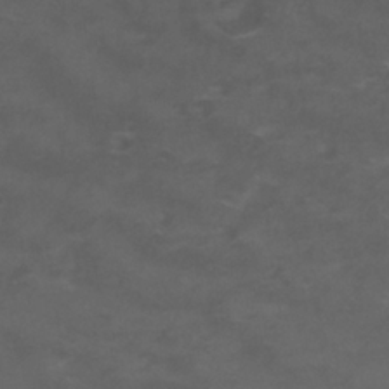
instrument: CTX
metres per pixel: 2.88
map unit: Nhu
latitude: 26.2334
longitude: -53.2348
